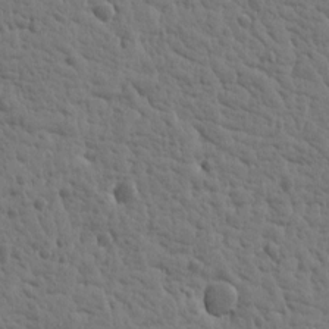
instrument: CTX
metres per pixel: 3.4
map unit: Htu
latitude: 2.2711
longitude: -178.4412
